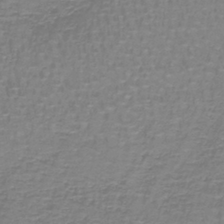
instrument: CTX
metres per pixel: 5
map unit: lHb
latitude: -40.9919
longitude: 57.0675
